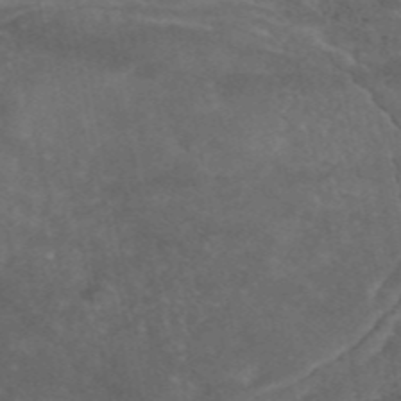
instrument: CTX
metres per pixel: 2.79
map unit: eAb
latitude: 46.3657
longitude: 114.9164
